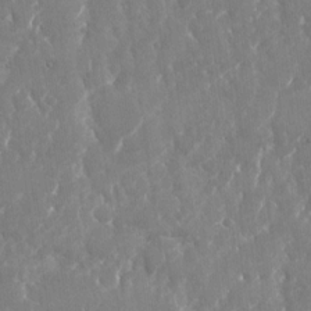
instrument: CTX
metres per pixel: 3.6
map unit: Nhu
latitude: -22.3306
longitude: -72.9136
